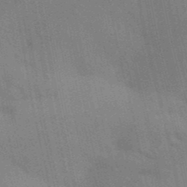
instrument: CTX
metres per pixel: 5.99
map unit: Aa
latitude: 31.9906
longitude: -146.0444
